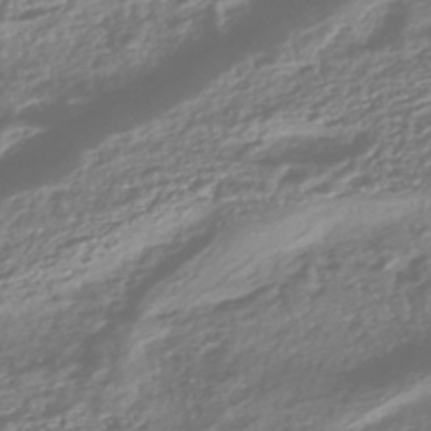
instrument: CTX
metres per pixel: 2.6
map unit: HNhu
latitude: -45.1809
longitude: 96.6708
